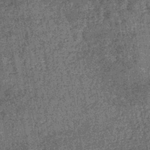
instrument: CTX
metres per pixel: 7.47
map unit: lHb
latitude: -39.9367
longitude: 66.2173
